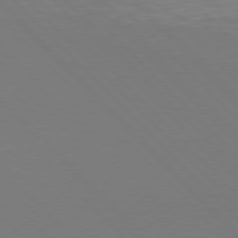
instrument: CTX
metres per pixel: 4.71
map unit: Hpe
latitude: 77.3859
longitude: -125.0836
